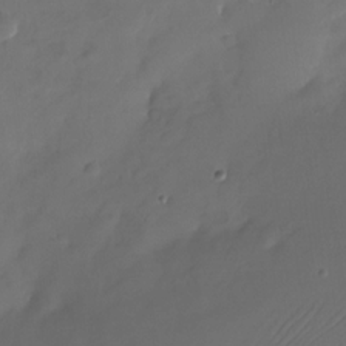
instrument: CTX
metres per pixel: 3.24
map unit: Nhu
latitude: -21.9556
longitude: -72.1767
